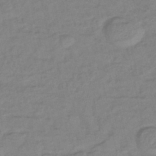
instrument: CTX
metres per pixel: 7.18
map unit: lHb
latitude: -41.4832
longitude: 76.2550
